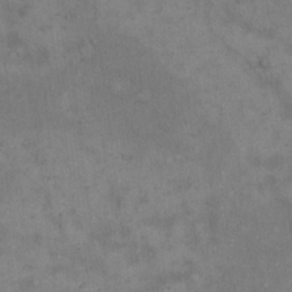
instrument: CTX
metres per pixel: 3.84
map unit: Hto
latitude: 15.7828
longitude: -60.8191
